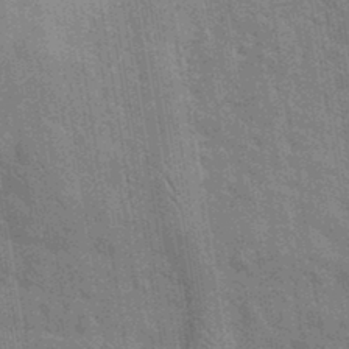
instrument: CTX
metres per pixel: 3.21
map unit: eHh
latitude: 36.2901
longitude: -65.8961
